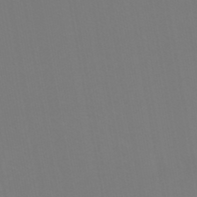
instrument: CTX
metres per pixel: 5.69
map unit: lHb
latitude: -45.8422
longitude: 66.3495
